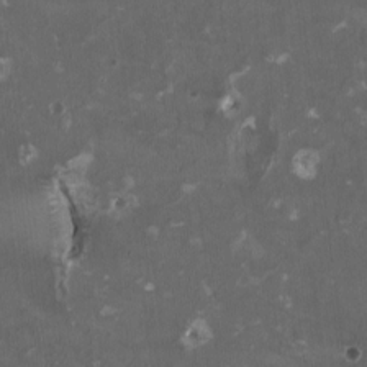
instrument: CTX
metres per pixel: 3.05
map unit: HNhu
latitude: 1.6127
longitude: -3.6127
